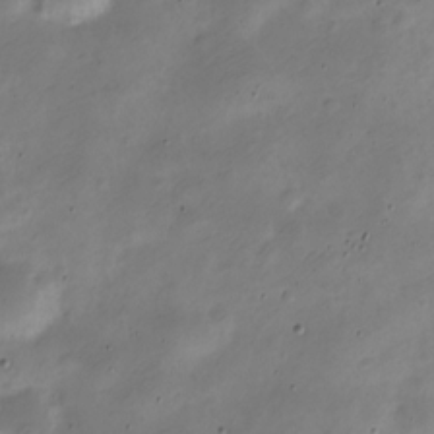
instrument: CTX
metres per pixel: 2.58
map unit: Nve
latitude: -24.0283
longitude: 106.1795
